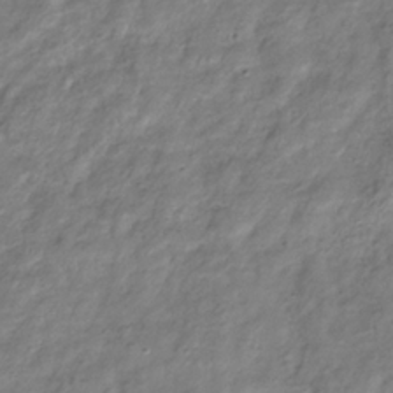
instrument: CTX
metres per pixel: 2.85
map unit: Hve
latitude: -33.1998
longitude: 89.3320
